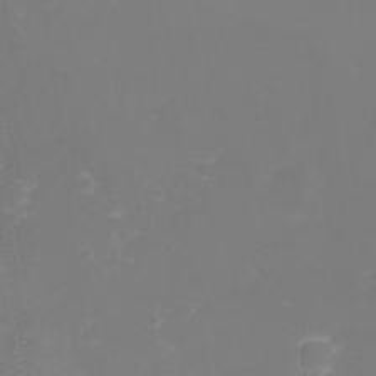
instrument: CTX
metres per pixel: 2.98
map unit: eHh
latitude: -3.4832
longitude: -76.4790
